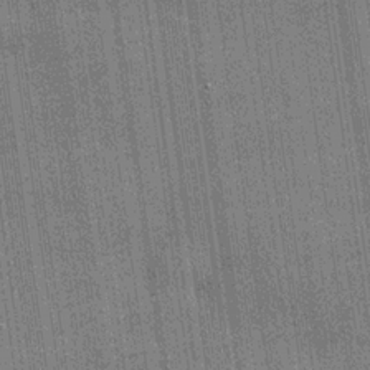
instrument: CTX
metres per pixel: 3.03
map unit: lHvf
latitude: 19.9528
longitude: 143.0675
